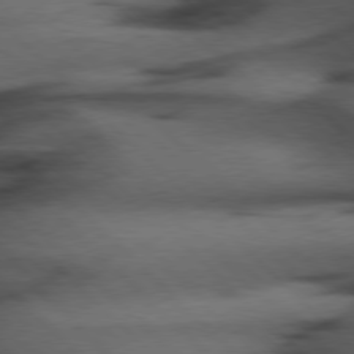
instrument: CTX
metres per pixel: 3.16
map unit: Hpe
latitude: 77.2537
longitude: -155.2159
